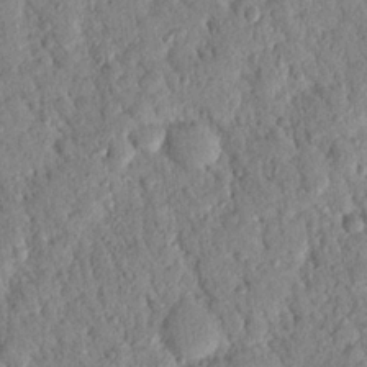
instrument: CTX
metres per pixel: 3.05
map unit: Nhu
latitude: 21.3671
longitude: -78.2523
